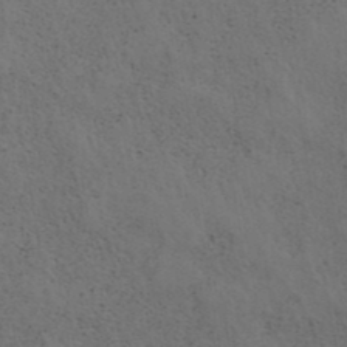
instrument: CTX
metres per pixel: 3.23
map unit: ANa
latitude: 39.5938
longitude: 19.8611
